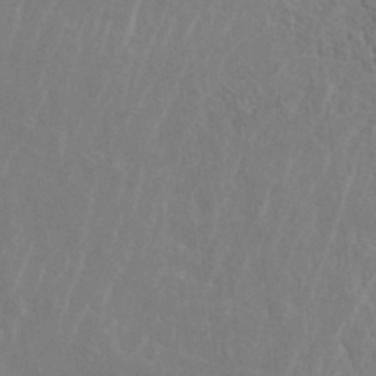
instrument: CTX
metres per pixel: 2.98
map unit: Nhe
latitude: -41.8422
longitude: -111.1025
